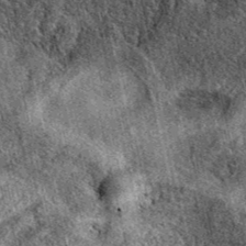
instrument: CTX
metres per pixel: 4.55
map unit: eAb
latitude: 38.9703
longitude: 109.3321
